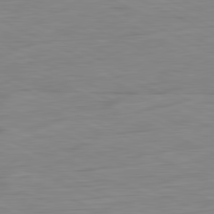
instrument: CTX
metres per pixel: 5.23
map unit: Ap
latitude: -81.8800
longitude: -77.6505
